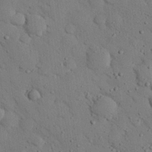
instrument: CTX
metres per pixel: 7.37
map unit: eHh
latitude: 25.9150
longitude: -77.7449
